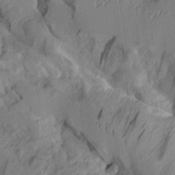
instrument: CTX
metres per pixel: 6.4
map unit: Aa
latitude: 8.7435
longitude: -127.7261
